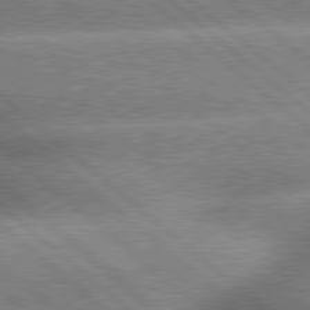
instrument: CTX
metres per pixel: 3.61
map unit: lApd
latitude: 79.8961
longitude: -148.1956
